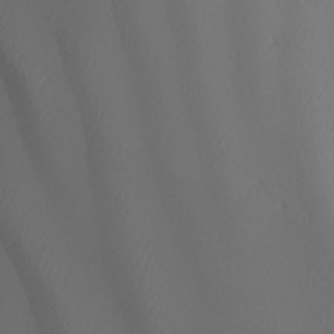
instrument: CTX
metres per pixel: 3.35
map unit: Nhu
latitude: -6.5573
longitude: -96.4412
